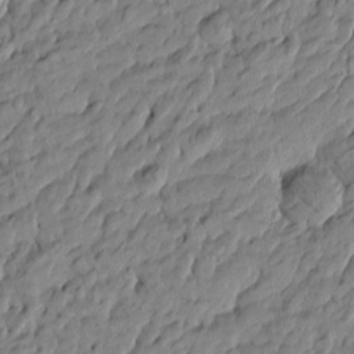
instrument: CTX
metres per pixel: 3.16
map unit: Htu
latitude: -5.7477
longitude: 177.6911
